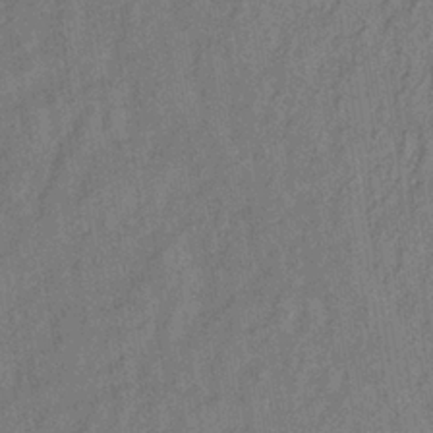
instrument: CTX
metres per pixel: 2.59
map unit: lHb
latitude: -34.9920
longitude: 70.7085
